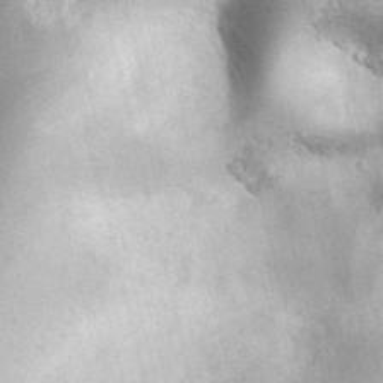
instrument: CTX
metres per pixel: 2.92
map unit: ANa
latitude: 40.3467
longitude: -90.3467
